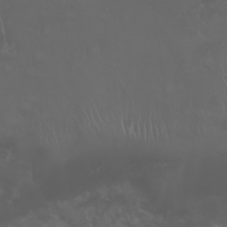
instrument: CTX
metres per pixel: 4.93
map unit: Nhu
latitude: 22.7624
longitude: -64.2900
